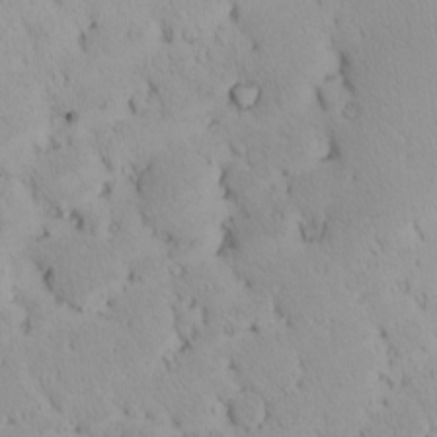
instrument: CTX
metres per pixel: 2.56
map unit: eHh
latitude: -1.9179
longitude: 20.3873
